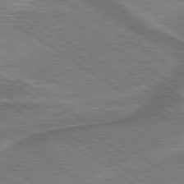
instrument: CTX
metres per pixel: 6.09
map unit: lApd
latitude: 79.7072
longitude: 172.9730
